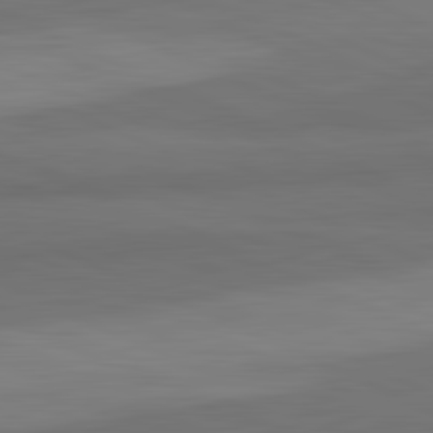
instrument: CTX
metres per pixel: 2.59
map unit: lApd
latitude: 82.3656
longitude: 158.0094
